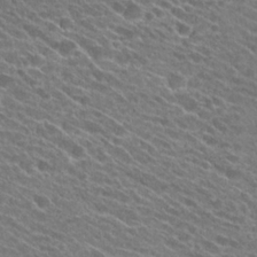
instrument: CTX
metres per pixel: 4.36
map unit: Hto
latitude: 25.6882
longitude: -41.6504
